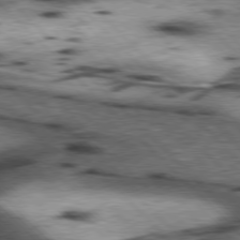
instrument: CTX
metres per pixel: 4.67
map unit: lApd
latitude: 77.1970
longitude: -50.4223
